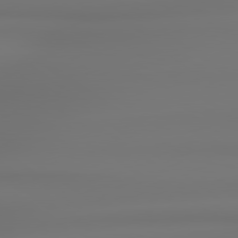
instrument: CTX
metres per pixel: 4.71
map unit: lApd
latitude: 78.9892
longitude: -136.8569
